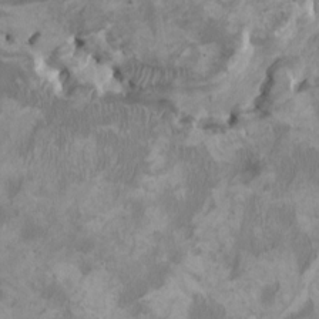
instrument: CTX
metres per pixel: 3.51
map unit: HNhu
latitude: 3.5182
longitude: -3.3481
